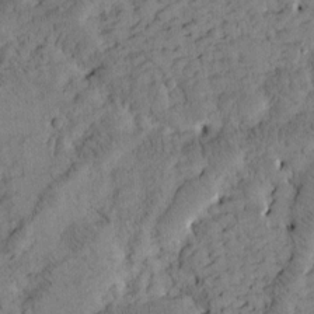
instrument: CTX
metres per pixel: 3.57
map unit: Htu
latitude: -3.7855
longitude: 173.6344
